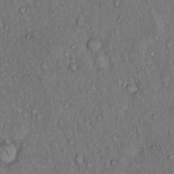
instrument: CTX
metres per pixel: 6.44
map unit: Hto
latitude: 10.8380
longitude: -59.8961
